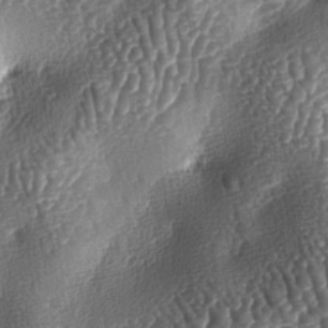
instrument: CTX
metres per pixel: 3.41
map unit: lAa
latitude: -5.5399
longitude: -127.8395
